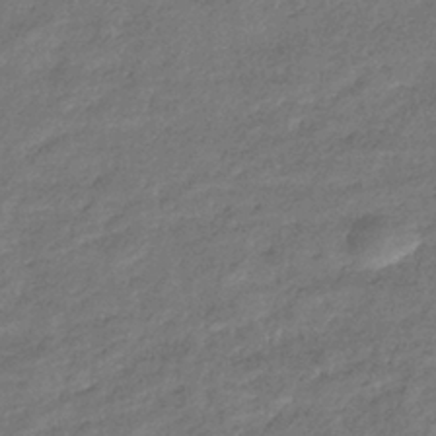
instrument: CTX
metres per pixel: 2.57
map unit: eHb
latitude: -38.9164
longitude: 80.8975
